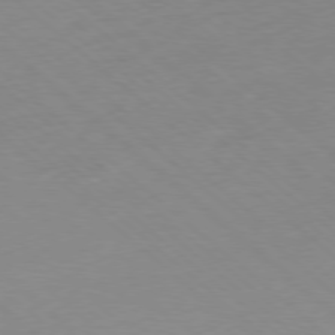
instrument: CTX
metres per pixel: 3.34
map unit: Ap
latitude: -78.3306
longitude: -99.6693
